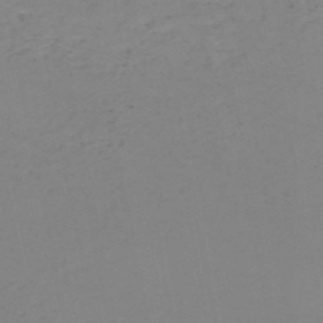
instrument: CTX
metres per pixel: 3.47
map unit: HNb
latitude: -52.3117
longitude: -51.8016
